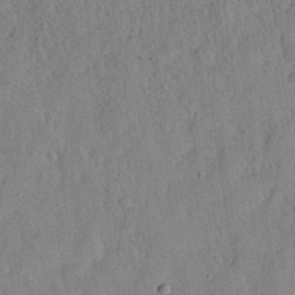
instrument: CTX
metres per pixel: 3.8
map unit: eHh
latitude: 27.1781
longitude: -75.8205
